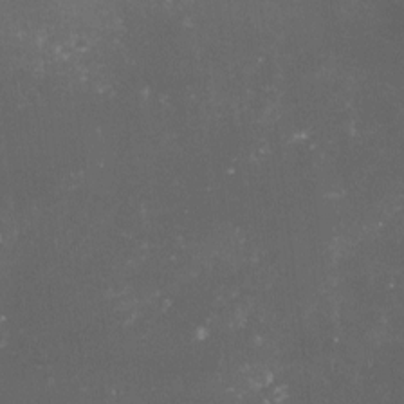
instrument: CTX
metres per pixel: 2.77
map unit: lHvf
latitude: -15.6722
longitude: -101.8772
